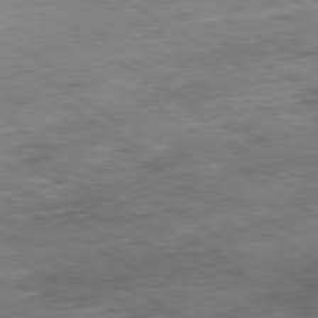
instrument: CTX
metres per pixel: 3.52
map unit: Ap
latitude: -80.4629
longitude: -74.1956
